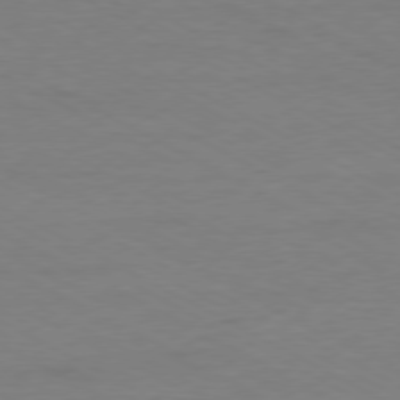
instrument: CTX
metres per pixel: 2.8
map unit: Ap
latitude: -77.5021
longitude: -75.0081
